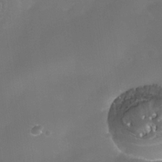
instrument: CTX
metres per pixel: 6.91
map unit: Nhe
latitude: -36.8219
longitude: -118.1011
